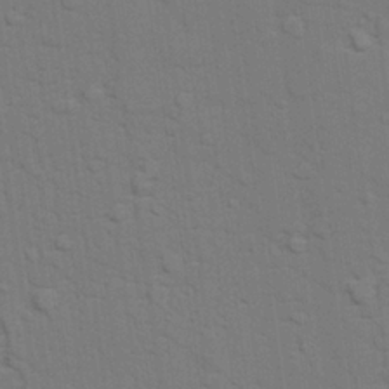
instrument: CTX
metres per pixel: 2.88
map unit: lAvf
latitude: 27.8017
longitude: -108.8191
